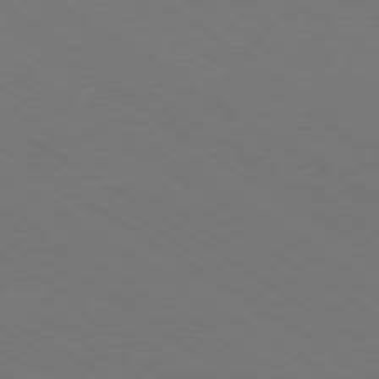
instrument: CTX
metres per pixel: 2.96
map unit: Ap
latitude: -79.7477
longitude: -65.6316
